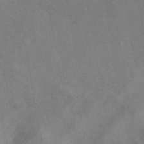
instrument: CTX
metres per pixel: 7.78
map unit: ANa
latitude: 42.3089
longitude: 16.9731
